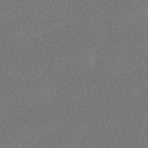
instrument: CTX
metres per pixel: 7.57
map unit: HNhu
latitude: -41.6344
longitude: 94.8030
